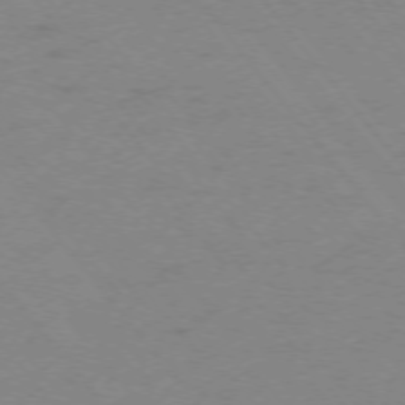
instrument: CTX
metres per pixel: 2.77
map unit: Ap
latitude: -75.3699
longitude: -70.4601
